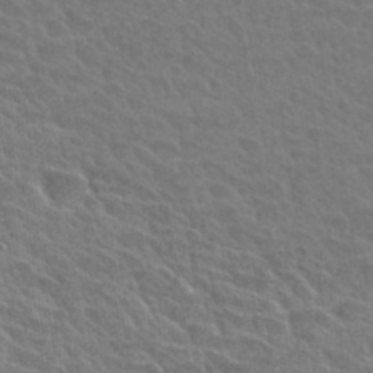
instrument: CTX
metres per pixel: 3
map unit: Hto
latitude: 29.1214
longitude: -38.7435
